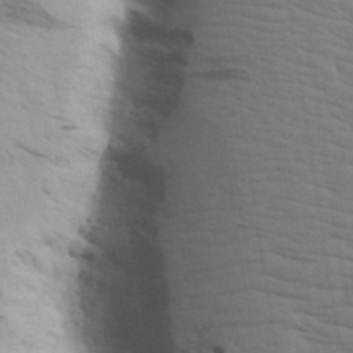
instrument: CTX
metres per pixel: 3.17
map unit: Aa
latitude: 17.6505
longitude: -143.3482
